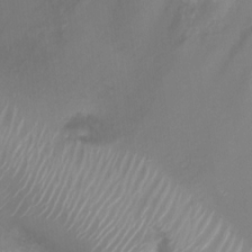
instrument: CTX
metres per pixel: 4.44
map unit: Nhu
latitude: 8.0444
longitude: -20.7247
